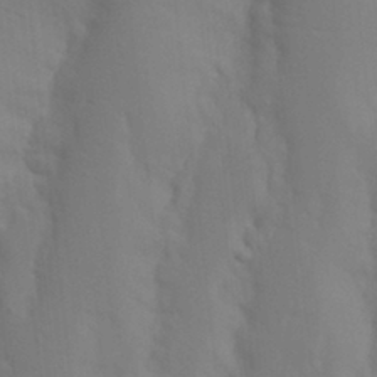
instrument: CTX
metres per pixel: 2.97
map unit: Nhu
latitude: 19.5749
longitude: -73.5372
